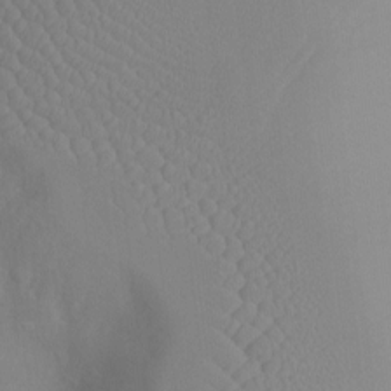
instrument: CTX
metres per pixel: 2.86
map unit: Nhu
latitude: -10.7652
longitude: -21.6505
